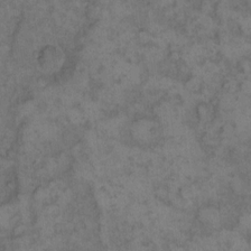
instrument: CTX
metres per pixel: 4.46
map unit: eHh
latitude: 12.2145
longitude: -64.0255
